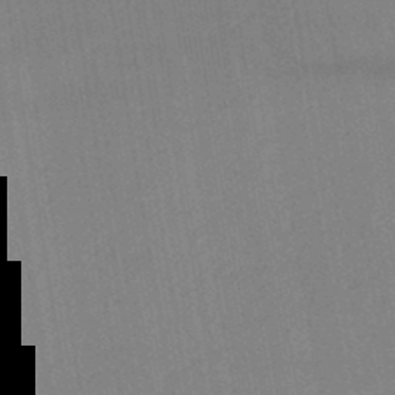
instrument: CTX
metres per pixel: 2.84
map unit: lHb
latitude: -45.1998
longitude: 72.5574
